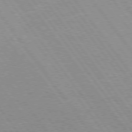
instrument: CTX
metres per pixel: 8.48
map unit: Hpe
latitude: 75.3671
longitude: -157.5749
